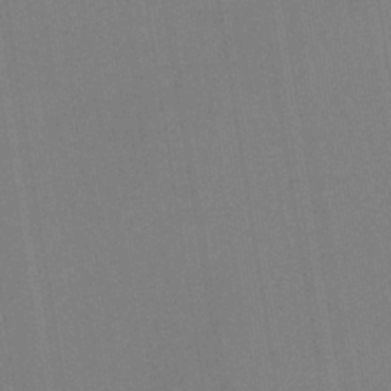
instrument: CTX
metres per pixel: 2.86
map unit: HNb
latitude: -35.4265
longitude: 54.9731
